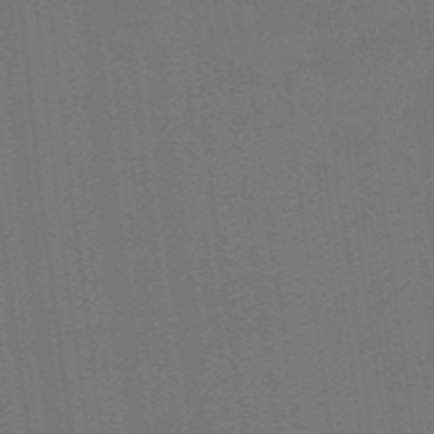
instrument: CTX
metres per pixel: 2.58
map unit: HNhu
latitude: -43.5210
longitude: 96.8408
